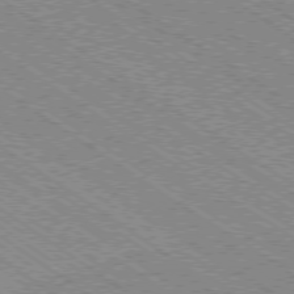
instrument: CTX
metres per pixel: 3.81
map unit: Ap
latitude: -79.0297
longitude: -78.9892
